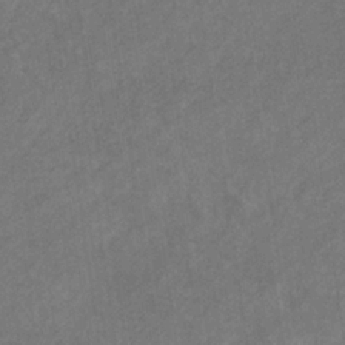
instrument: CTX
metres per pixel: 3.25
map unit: eHb
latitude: -31.6911
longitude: 71.4643
